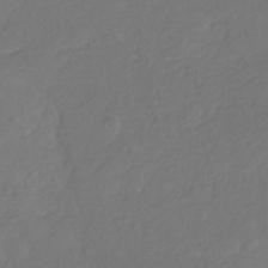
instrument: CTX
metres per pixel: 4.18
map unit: eHb
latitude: -30.1606
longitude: 64.9353
